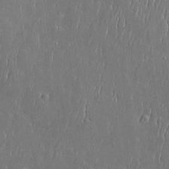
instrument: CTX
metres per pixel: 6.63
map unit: Htu
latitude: -5.9178
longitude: 175.4265
